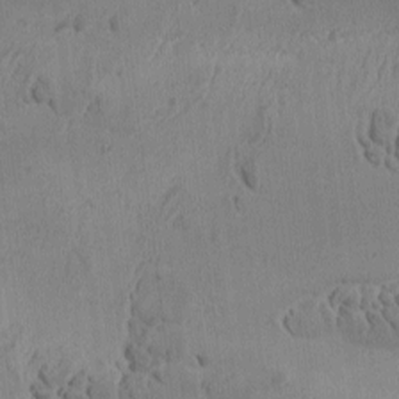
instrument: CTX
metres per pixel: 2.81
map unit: Ave
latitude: -8.9542
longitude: -122.2334
